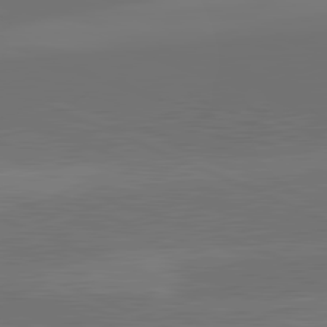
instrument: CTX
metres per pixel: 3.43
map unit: lApd
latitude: 82.1199
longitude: -154.9514
